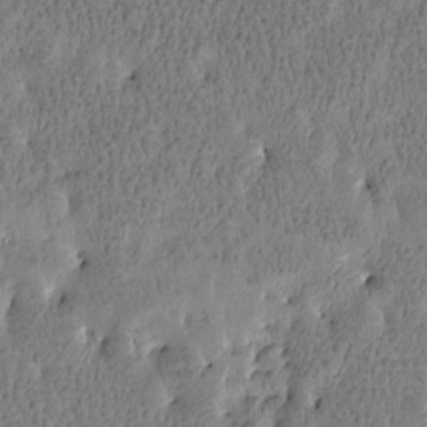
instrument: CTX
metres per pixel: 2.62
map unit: Htu
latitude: -3.8044
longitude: 176.5196
